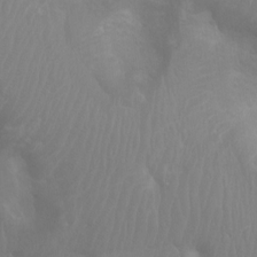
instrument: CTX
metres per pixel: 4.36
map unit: Ht
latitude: -4.6140
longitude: -18.8569
